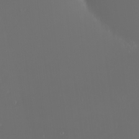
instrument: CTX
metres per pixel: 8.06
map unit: eHh
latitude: -3.1809
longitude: 20.3306
